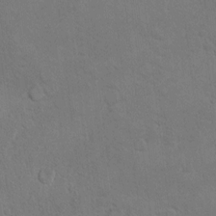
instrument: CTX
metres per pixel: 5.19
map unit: Hto
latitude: 10.2145
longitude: -35.8016
